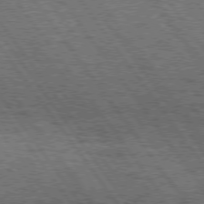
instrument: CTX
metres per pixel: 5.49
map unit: Hpe
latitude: 75.4238
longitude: -155.8205
